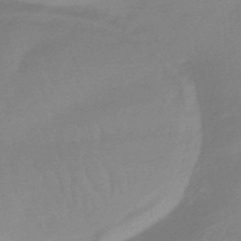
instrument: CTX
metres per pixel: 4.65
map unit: HNhu
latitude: -45.0675
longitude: 90.1606
